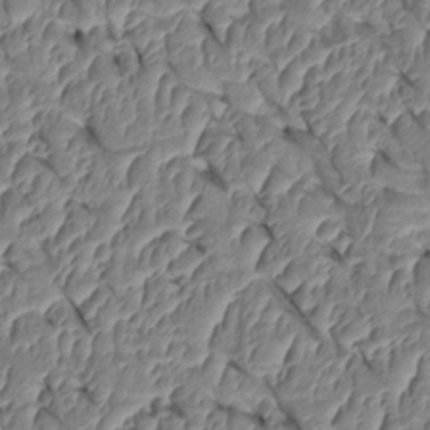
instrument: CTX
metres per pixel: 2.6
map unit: Htu
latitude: 1.6882
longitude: 147.8044
